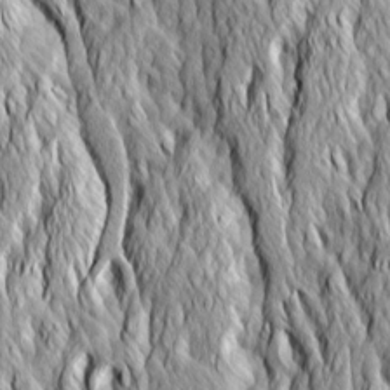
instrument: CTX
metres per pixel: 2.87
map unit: Ave
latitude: 14.2712
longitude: -133.6694
